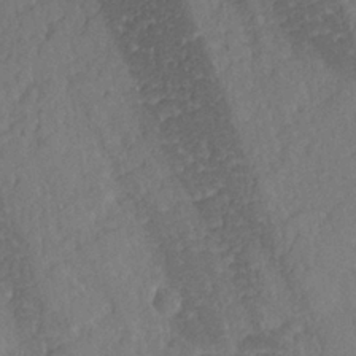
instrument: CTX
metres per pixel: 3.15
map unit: Hve
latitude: 25.8394
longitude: 144.0283
